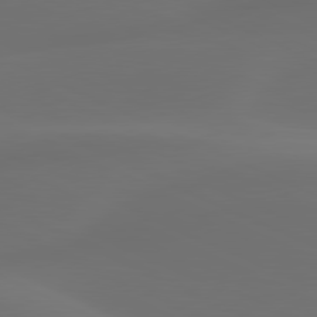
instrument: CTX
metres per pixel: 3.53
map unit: lApd
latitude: 80.5168
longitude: -82.7624
